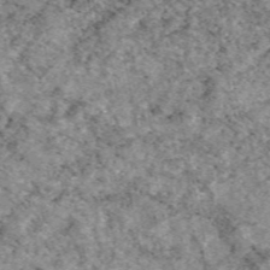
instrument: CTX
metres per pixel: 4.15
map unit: eAb
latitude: 49.4426
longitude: 109.3510
